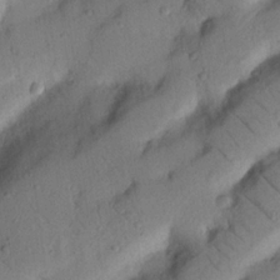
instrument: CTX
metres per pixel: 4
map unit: Nhu
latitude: 21.7072
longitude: -75.5749
